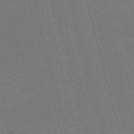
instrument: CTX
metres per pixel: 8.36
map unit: Nve
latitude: -58.9730
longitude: 62.5762
